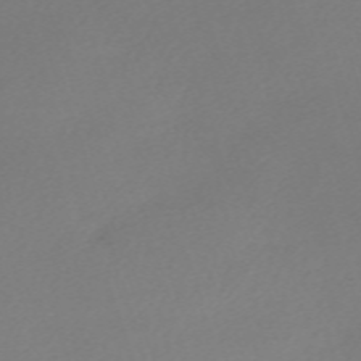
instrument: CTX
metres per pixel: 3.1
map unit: eHh
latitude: -62.2739
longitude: 53.0486
